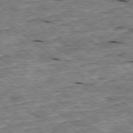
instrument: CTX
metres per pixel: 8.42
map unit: Ap
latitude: -78.9352
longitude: -86.6112
